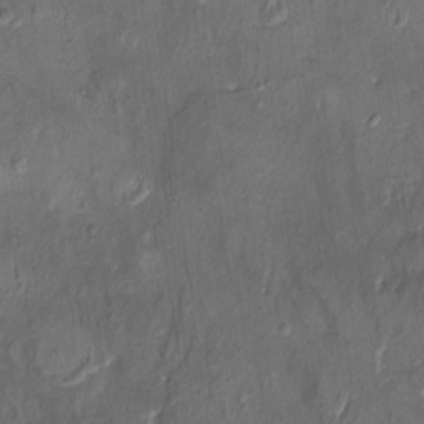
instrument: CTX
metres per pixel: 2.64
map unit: HNhu
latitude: 4.4412
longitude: 9.7666
